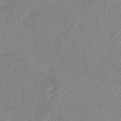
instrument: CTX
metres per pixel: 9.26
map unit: eHb
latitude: -40.1795
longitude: 78.0850
